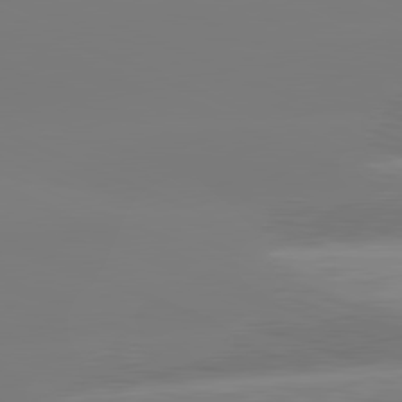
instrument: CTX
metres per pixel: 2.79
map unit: lApd
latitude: 81.4804
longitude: -159.0648
